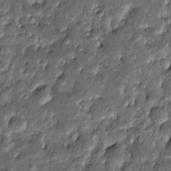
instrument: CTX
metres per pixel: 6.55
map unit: Htu
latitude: -7.8044
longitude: 157.0864
